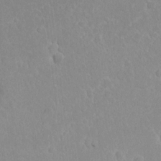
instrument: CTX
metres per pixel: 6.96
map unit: eHh
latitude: 14.9514
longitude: -72.0822
